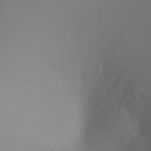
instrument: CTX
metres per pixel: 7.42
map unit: Ht
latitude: -5.6344
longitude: -27.1781
